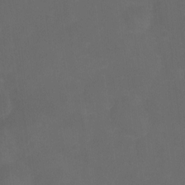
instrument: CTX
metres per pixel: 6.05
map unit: Ht
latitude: -9.4643
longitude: -35.2914
